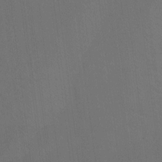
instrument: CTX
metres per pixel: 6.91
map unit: Hto
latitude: -10.6330
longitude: -38.4979
